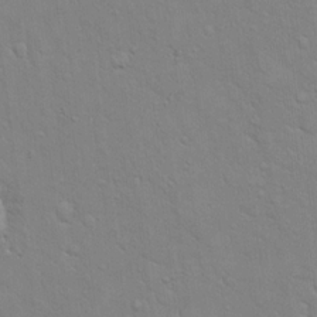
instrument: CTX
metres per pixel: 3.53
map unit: eHh
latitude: 16.2145
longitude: -66.3845
